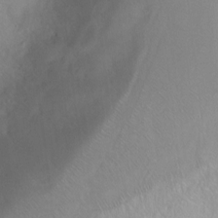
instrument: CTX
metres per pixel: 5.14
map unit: Ht
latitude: -0.1228
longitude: -45.1592
